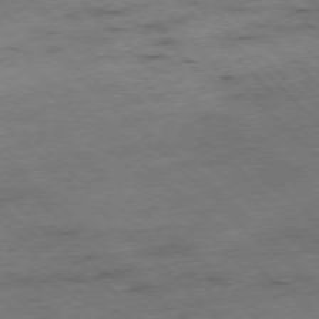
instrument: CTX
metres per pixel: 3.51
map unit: Hpe
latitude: -77.3699
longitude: -16.0255
